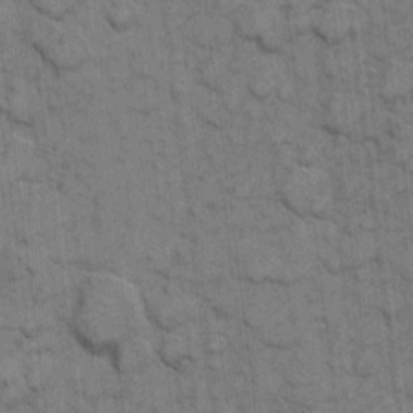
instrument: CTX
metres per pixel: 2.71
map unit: eHh
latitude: 7.2159
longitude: -64.1389
